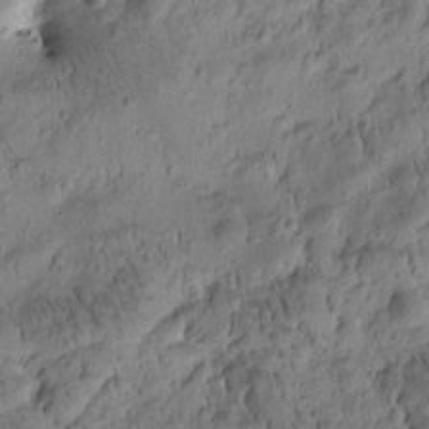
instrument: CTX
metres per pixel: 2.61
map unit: Htu
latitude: -2.7652
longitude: 171.3699
